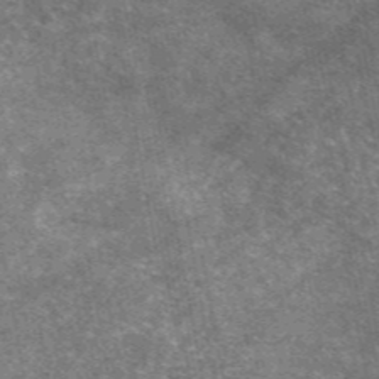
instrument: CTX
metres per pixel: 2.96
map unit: eAb
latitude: 47.3293
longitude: 121.7666
